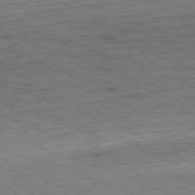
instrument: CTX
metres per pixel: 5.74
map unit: Hpe
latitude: -82.4629
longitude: 13.2376
